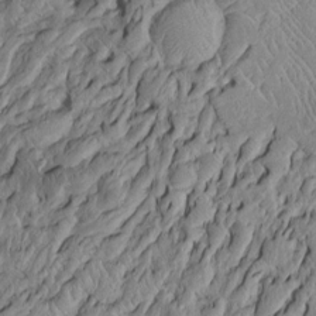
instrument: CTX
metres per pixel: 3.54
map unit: Htu
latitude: -6.3306
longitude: 153.3698
